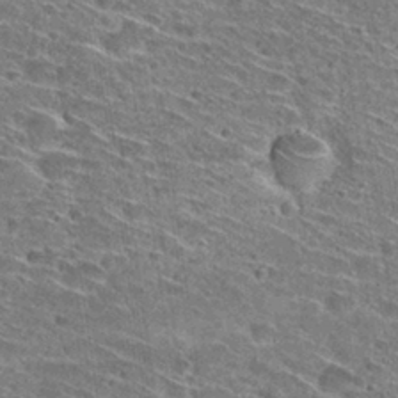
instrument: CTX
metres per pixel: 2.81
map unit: Hto
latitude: 29.2537
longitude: -45.1781
